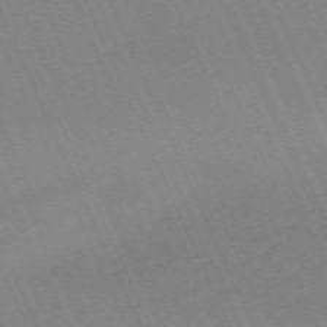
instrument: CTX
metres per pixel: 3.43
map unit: Nhu
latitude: -67.9367
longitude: 39.4266
